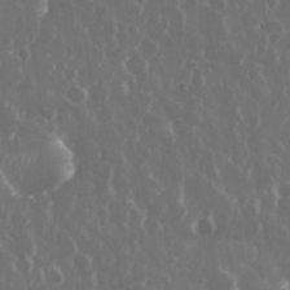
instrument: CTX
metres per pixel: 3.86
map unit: eHh
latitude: 33.6694
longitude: -58.9136
